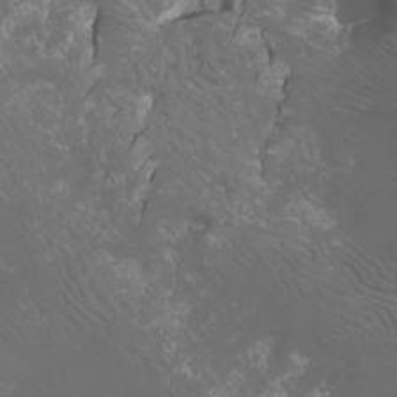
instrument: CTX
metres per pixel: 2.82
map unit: Htu
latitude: -5.6155
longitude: -73.5372
